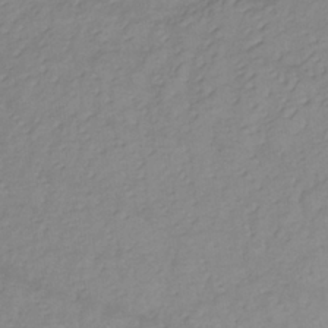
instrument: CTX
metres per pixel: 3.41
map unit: lHb
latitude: -34.6141
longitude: 72.2550
